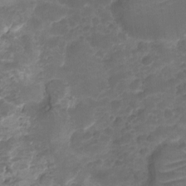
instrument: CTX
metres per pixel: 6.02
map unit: HNhu
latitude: -21.2754
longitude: 85.2942
